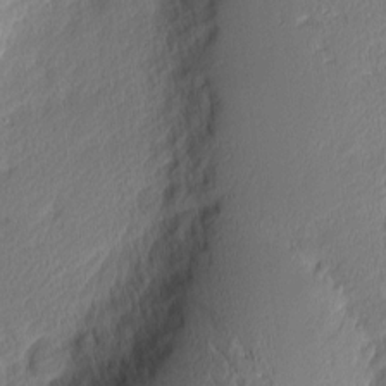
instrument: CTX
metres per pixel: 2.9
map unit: Nhu
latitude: 2.8569
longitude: -76.3845
